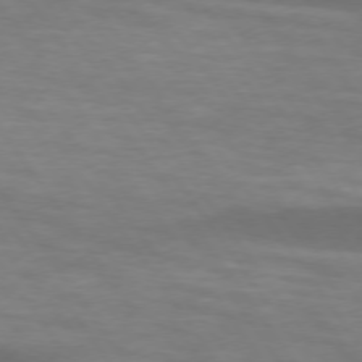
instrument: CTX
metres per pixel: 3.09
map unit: lApd
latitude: 74.4034
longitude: -54.4979
